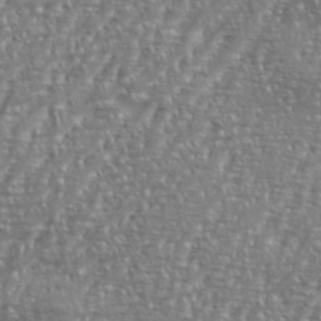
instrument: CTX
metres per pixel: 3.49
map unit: eHh
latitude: 35.1781
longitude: -134.1011
